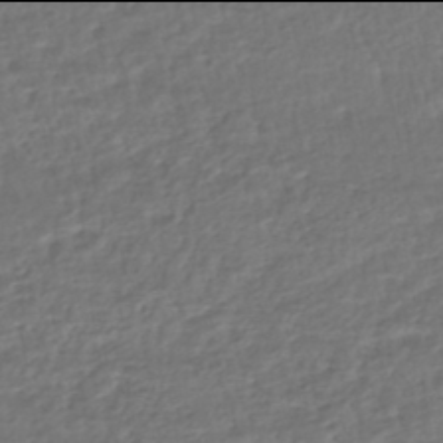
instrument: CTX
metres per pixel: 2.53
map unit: HNhu
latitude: -46.0094
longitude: 102.8786
